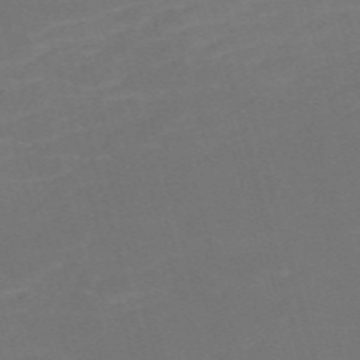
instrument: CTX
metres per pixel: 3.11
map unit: Nve
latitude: -59.3131
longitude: 58.3873
